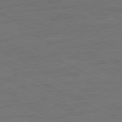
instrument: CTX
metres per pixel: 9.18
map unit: Ap
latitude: -77.5021
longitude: -74.4601
